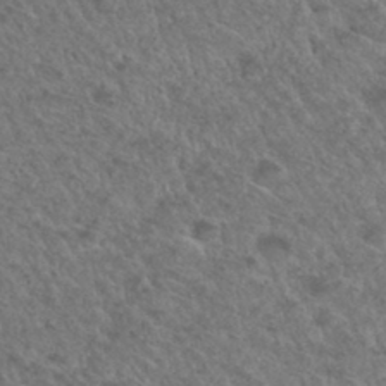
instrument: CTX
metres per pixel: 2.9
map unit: Hto
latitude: 32.9892
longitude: -49.7261
